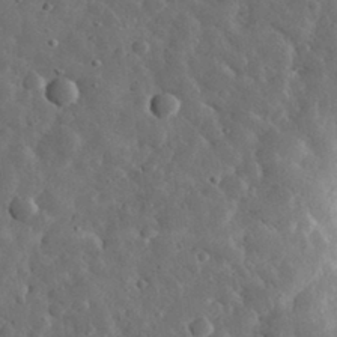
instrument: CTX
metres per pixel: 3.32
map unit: eHh
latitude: 31.7828
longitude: -74.7813
